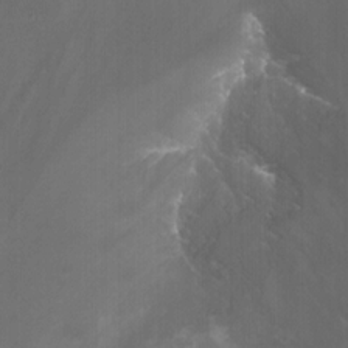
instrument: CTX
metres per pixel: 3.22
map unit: Nhu
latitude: -13.3510
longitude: -64.6302
